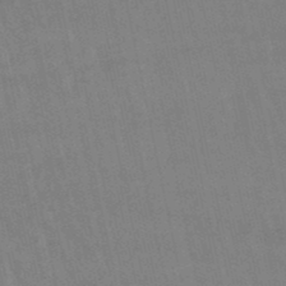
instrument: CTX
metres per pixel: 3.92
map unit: lHb
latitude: -48.5574
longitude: 72.6707
